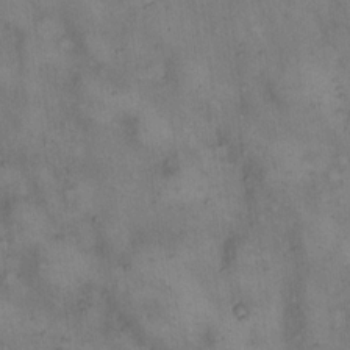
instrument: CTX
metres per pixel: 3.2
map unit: eHh
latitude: 14.8191
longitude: -64.1767
